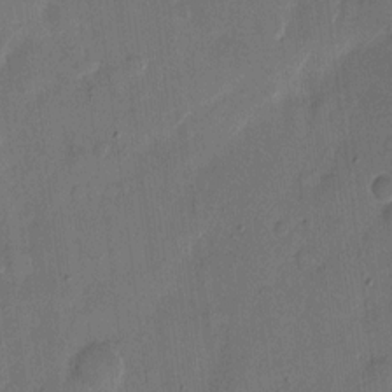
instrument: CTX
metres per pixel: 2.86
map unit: eHh
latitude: 11.6505
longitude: -69.1592
